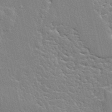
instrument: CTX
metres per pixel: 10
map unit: Ave
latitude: 12.8569
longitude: -135.4615
